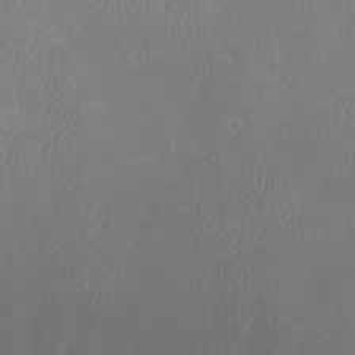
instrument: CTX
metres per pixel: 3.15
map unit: eHh
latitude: -3.5399
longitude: 19.3510
